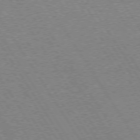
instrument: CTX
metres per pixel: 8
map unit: Hpe
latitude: 73.8206
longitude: -129.3104
